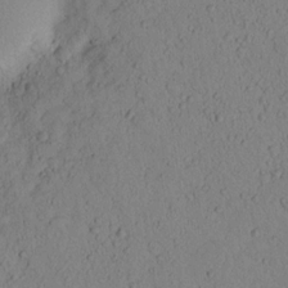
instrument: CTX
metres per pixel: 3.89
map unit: lHvf
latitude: 13.8395
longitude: 177.7100
